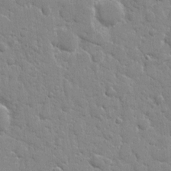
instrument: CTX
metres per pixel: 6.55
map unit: eHh
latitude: 8.2523
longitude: -66.8380
